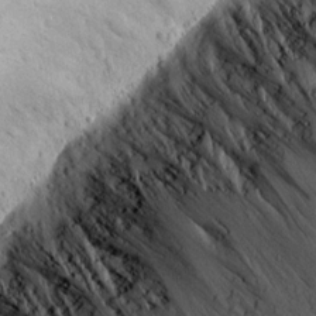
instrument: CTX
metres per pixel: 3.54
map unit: Aa
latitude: 15.2726
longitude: -142.0633
